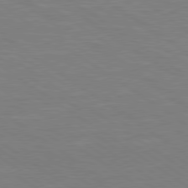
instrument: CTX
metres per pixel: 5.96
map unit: Hpe
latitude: 79.1781
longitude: -125.5371
